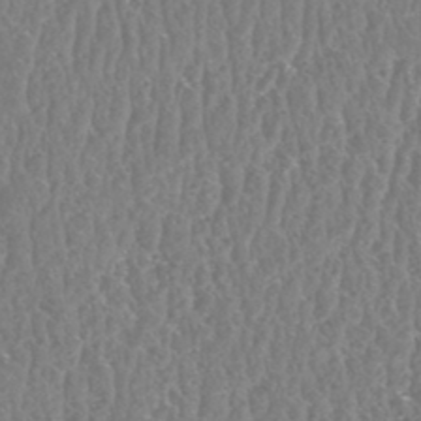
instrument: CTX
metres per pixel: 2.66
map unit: HNhu
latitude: -48.4251
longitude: 30.0472
